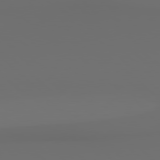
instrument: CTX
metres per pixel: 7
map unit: Hpe
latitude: 78.9703
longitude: -167.5371
